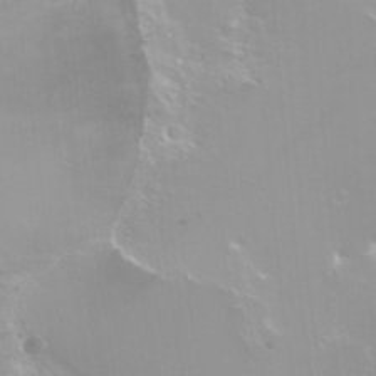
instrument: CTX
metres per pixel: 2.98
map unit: Nhu
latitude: -8.0850
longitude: -43.3482
